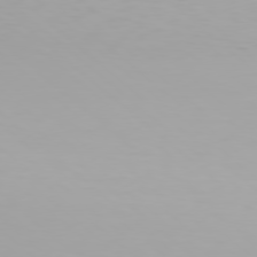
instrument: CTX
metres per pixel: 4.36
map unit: Hpe
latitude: 78.0633
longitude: -135.3670
